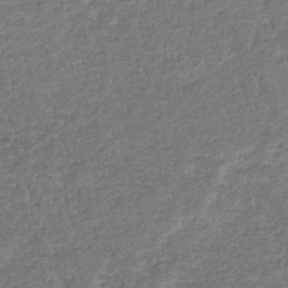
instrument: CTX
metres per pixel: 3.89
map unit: eHb
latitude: -36.7841
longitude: 79.0675
